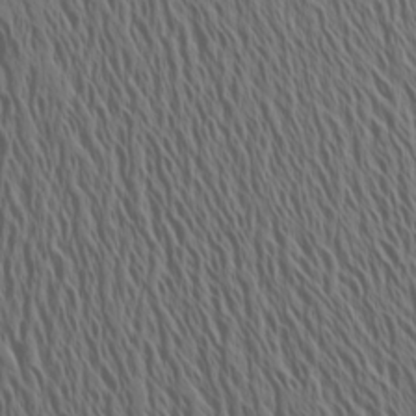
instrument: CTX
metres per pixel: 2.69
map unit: Aa
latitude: 18.8758
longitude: -143.9150
